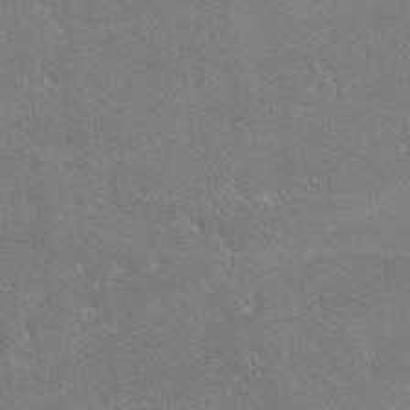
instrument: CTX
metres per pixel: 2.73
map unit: lHvf
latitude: -11.4832
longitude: -105.0459
